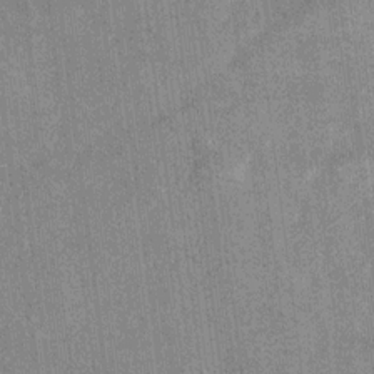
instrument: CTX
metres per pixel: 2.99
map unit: Ht
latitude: 8.4601
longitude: -37.1970
